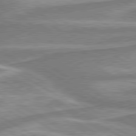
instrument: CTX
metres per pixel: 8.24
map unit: lApd
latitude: 80.1767
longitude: -178.2334
